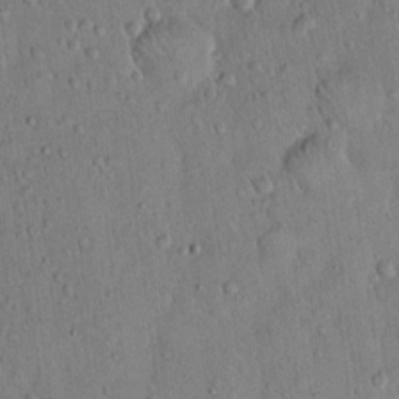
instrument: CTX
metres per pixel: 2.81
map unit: Hto
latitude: 14.8380
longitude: -57.6693
